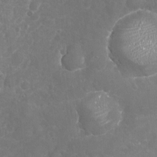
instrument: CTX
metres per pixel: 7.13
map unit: Nhu
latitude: -17.6533
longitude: -57.6882
